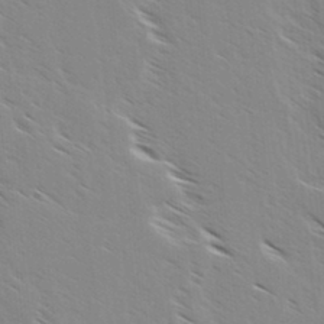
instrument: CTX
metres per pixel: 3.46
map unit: lAvf
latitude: 4.7435
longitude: -105.2159
